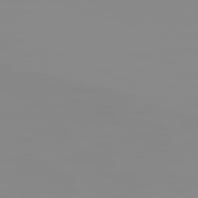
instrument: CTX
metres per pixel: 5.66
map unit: Hpe
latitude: 74.7813
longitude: -128.2522
